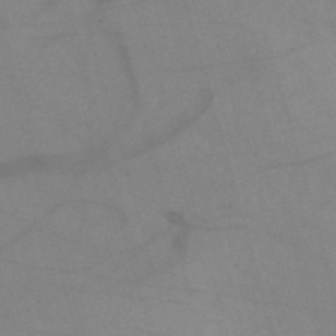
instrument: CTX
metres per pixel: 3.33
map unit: HNb
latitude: -53.4643
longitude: -49.8961
